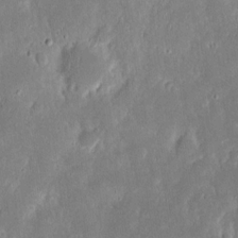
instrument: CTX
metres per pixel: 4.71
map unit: eHh
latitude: 16.6113
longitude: -72.8758
